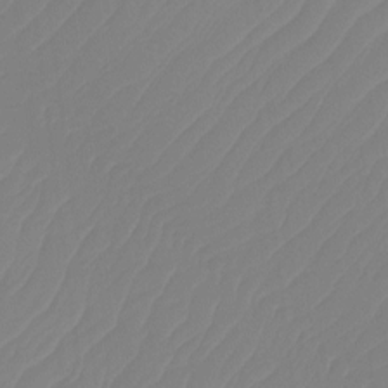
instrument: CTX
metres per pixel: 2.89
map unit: Ht
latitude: -14.3307
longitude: -49.9150
